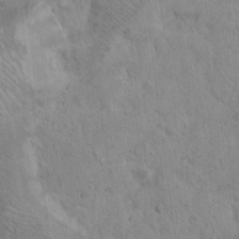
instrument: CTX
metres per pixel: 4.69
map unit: Hto
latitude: 12.9703
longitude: -56.1010
